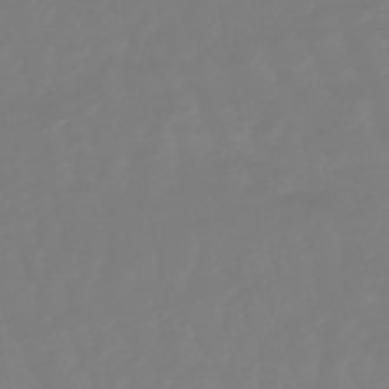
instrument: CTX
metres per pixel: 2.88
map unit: lHb
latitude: -49.1809
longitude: 82.2361
